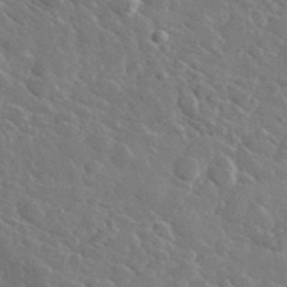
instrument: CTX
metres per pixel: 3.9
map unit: lHvf
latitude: 37.0081
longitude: -89.7450
